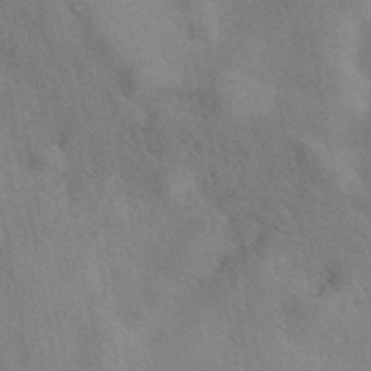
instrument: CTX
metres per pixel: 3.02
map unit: eAb
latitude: 40.8380
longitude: 107.9745
